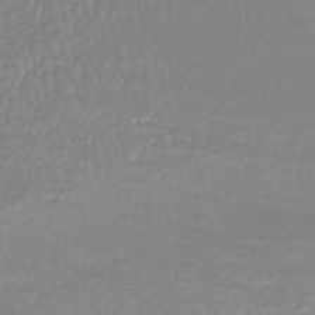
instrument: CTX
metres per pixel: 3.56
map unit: HNhu
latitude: -47.1809
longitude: 96.8597
